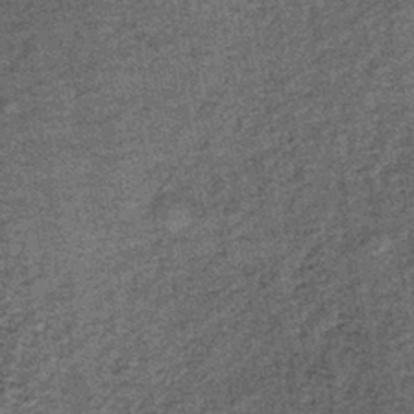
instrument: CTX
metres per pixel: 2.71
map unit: lHb
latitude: -38.9919
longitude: 65.8989
